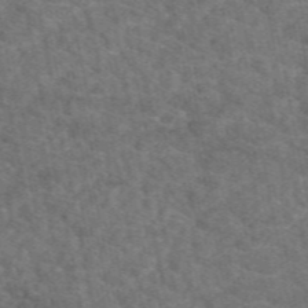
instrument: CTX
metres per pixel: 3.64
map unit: eAb
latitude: 49.5938
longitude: 112.7085
